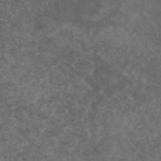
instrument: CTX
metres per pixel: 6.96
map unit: eAb
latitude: 45.3859
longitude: 115.4832
